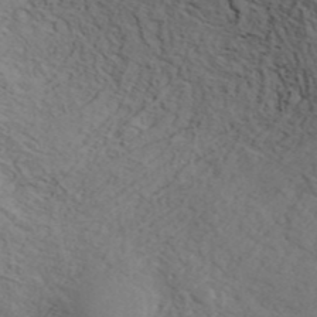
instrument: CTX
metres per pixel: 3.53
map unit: ANa
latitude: 43.0836
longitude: 53.7477
